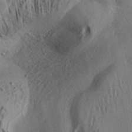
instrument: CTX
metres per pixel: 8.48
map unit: Aa
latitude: 32.3656
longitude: -134.8002
